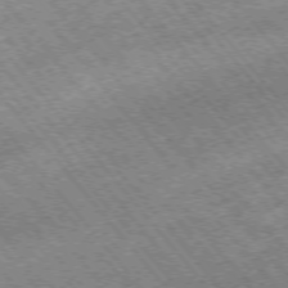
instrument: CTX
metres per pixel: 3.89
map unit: Hpe
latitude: -75.4833
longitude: -17.9150
